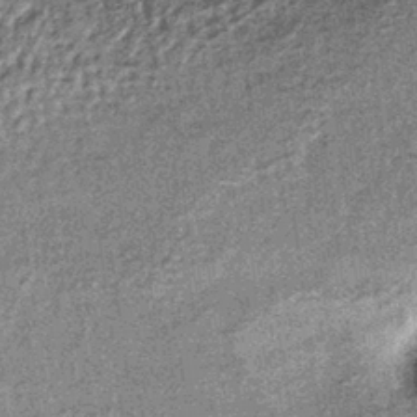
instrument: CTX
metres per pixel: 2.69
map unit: lHb
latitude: -36.7085
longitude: 66.2362
